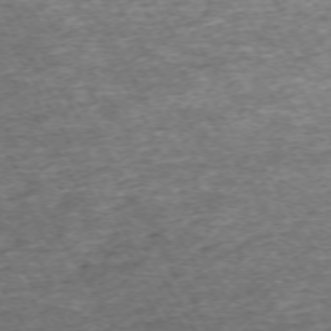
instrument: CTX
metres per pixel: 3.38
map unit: Hpe
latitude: -71.1053
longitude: 13.6344
